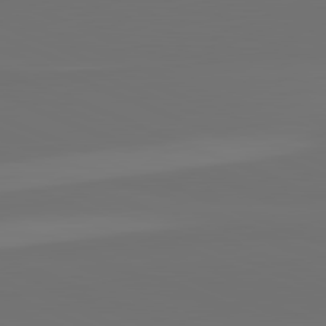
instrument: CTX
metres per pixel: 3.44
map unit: lApd
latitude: 82.3278
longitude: 155.9556
